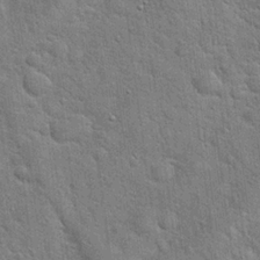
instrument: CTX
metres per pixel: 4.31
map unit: Hto
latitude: 20.1767
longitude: -52.2334
